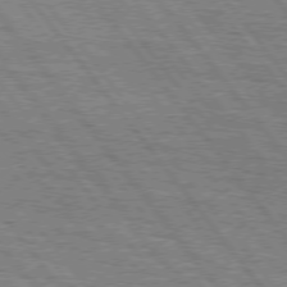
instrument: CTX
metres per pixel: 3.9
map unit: Hpe
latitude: 75.1214
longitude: -153.1403
